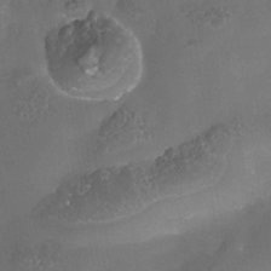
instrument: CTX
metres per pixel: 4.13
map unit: Nhe
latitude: -36.8408
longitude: -117.9717
